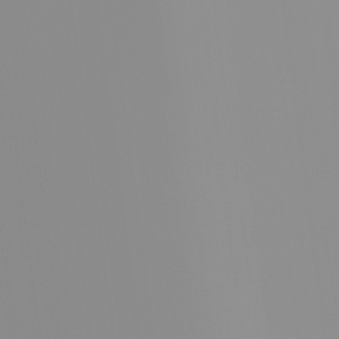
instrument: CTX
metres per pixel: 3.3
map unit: Nhu
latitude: -0.3496
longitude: -75.2537
